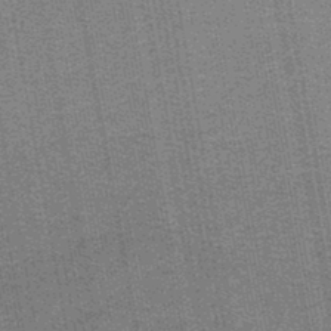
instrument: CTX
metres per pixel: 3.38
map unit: lHb
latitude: -44.7463
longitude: 58.0849
